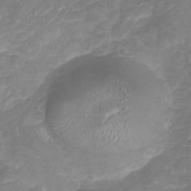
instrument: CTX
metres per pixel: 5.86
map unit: Nhu
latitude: -22.7463
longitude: -55.9906
